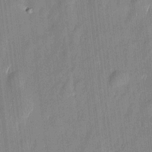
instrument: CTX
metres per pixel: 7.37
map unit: Htu
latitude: -6.6329
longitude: 175.4265
